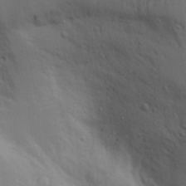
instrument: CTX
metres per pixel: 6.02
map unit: Aa
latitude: 19.4426
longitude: -126.1200
